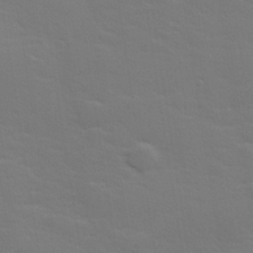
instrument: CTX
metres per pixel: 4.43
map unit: lHvf
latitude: 26.5546
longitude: 143.3320
